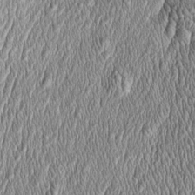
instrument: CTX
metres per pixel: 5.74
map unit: Htu
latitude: -4.8975
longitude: 159.1053
